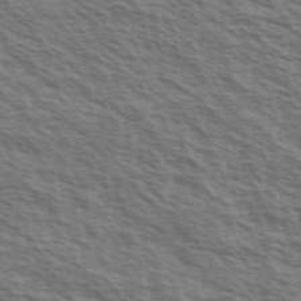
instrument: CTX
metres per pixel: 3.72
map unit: Ave
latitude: 38.4034
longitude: -111.1025
